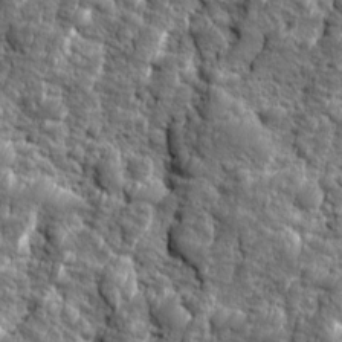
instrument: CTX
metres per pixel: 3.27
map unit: Ave
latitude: 16.5168
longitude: -134.5923
